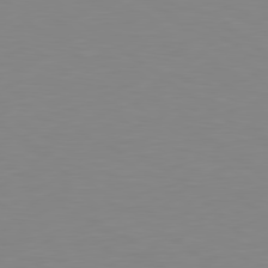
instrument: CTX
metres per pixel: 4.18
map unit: lApd
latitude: 79.4805
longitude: -124.6679
